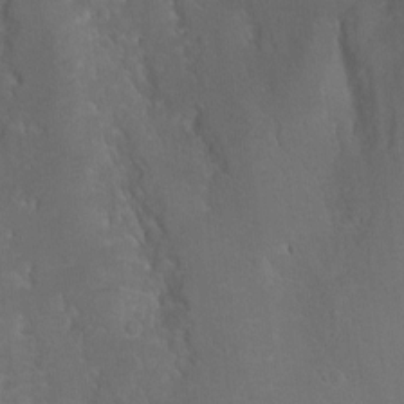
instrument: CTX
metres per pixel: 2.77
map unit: Ht
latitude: 0.4979
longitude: -37.1592
